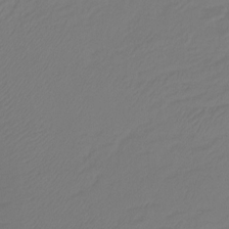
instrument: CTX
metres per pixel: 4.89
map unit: Ht
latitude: -15.4833
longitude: -49.2537
